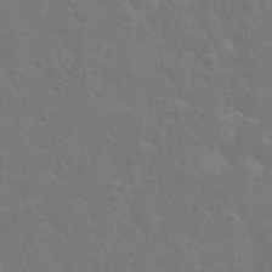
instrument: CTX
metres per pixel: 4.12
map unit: Hto
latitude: 23.1970
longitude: -47.6505
